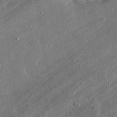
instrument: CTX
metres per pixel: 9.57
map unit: lHvf
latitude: 32.9136
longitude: -92.0255
